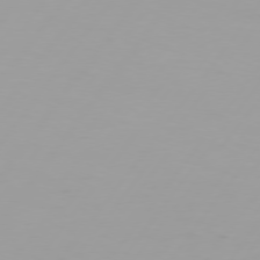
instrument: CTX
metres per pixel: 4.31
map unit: Hpe
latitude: 75.4615
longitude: -125.1403
